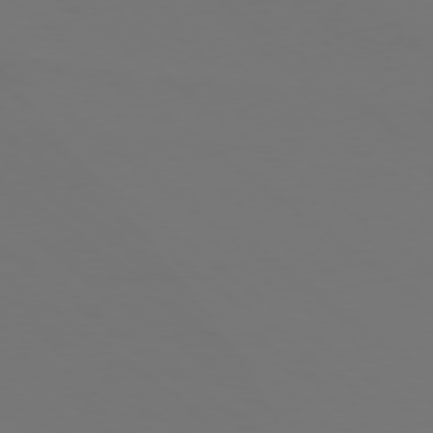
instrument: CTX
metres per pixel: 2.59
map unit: Ap
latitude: -77.8611
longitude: -99.0458
